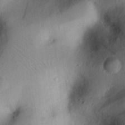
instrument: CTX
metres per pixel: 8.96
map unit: eHh
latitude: 25.4426
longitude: -76.2900
